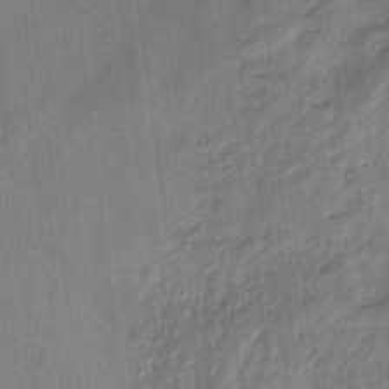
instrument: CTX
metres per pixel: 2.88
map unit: HNhu
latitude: -29.2376
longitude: 66.9353
